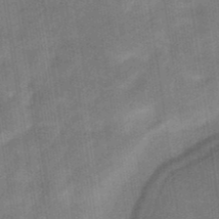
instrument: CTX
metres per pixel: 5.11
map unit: eHb
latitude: -40.2172
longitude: 82.7085
